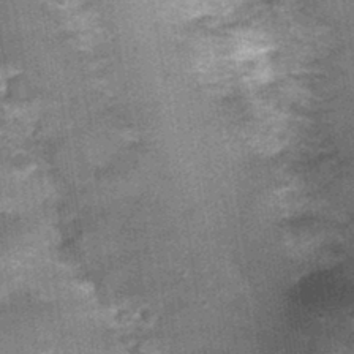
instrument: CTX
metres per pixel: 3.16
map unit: Nhu
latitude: 1.7827
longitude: -17.3292
